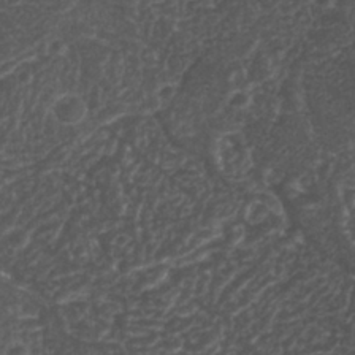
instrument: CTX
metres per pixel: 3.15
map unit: Nhu
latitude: 26.6869
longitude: -65.8016
